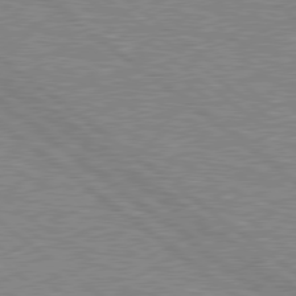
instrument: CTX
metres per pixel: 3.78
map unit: Hpe
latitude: 78.8191
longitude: -156.6301
